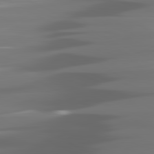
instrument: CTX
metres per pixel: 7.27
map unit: lApd
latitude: 81.1592
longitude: -140.0444
